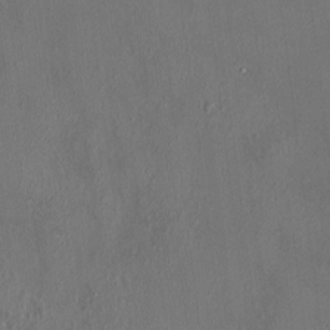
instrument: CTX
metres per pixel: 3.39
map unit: HNhu
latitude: 5.8772
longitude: 7.2187
